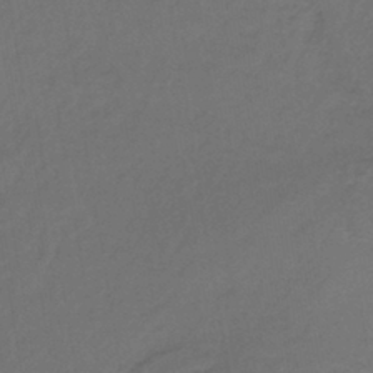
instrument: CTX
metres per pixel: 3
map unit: lHb
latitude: -39.8234
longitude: 62.3117
